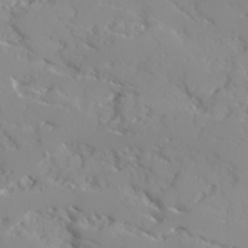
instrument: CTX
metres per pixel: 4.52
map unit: Ave
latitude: 16.9703
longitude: -129.3104
